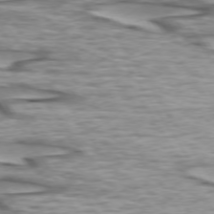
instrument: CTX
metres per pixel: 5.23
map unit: lApd
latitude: 73.8395
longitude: -57.1214
